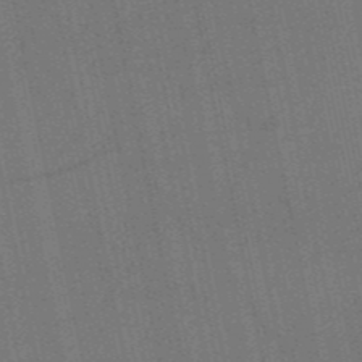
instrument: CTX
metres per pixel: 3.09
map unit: HNb
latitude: -52.9352
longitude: -46.5357
